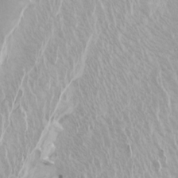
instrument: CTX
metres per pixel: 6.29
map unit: Htu
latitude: -4.4251
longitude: -72.4412
